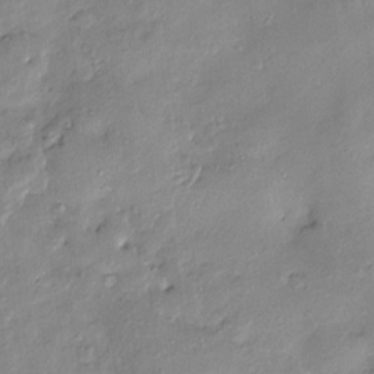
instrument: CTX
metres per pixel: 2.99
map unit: Htu
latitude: -9.1431
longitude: 176.6896
